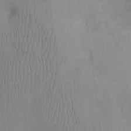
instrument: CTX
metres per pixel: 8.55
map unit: Ht
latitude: 0.6301
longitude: -13.4049
